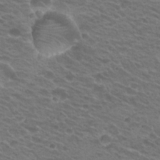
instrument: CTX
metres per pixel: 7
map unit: Hto
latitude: 24.8191
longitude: -30.2145
